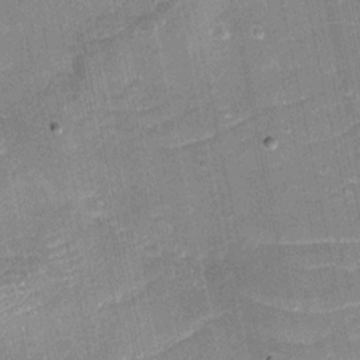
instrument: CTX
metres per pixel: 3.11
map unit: eHh
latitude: -4.0094
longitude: -76.5923
